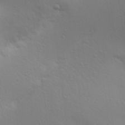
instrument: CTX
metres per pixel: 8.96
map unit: Aa
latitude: 28.3845
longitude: -144.4412
